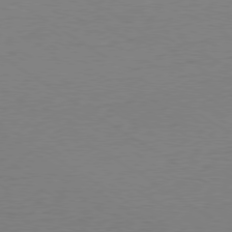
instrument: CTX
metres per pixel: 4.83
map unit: Ap
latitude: -79.5777
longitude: -54.5546
